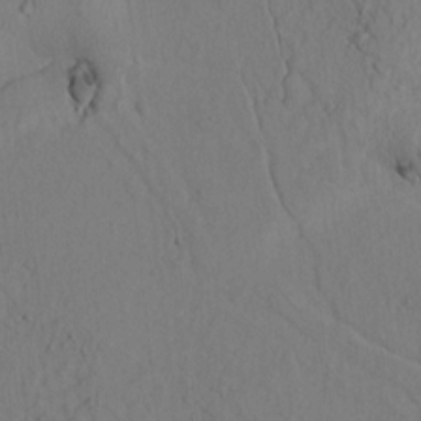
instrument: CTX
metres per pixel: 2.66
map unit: lAvf
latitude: 8.8191
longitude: 165.5588
